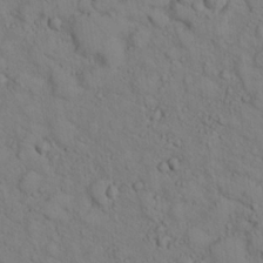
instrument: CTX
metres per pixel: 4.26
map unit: lHvf
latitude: 14.2712
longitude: 177.8045
